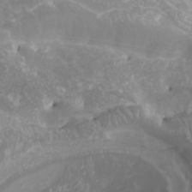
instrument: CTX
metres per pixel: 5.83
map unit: Nhu
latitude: -8.1039
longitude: -94.4601
